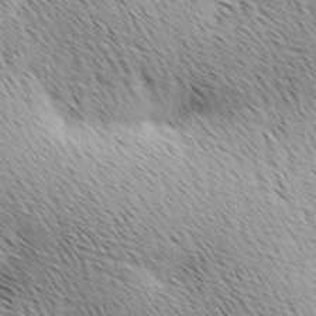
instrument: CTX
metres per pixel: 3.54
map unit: lAa
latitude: 9.9528
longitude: -107.6316
